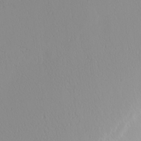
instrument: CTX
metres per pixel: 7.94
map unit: Nhu
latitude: -5.1053
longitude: -92.1389
